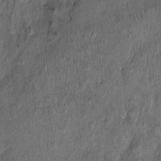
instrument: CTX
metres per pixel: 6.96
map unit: Nhu
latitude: -0.2929
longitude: -14.8758
